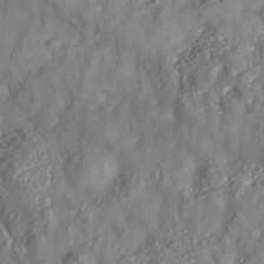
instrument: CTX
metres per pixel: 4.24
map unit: Nhe
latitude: -37.4265
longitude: 138.2929
